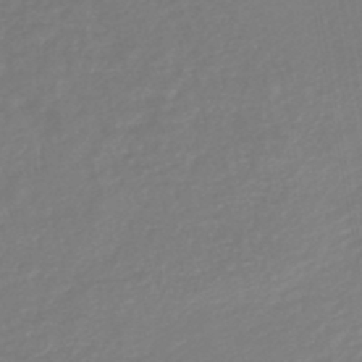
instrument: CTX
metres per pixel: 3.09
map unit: lHb
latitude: -46.1228
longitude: 74.0472
